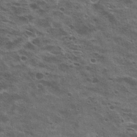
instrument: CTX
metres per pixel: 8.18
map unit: Hto
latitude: 22.3467
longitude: -42.2334
